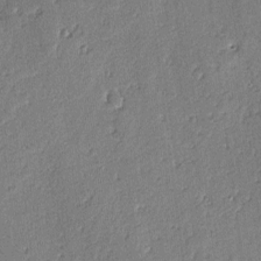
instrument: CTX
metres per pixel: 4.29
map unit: lAvf
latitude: -4.5007
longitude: -112.7813
